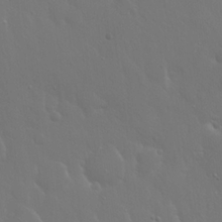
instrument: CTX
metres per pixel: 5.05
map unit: Hto
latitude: 19.6882
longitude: -56.6868
